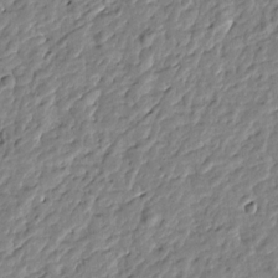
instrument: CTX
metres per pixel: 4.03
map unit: Htu
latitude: -1.6533
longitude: -179.0459
